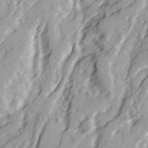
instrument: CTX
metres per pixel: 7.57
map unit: Ave
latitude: 21.6694
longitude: -131.6316
